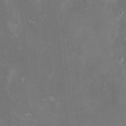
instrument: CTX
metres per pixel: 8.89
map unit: Hve
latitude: -10.5952
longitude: 174.6518
